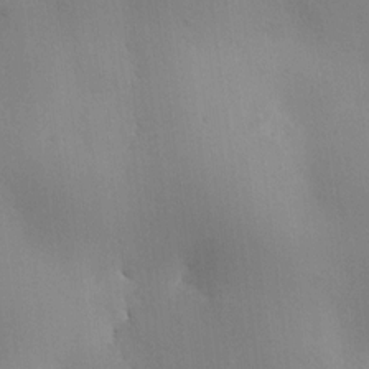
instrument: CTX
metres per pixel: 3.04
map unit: HNhu
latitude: 7.2915
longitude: -0.5545
